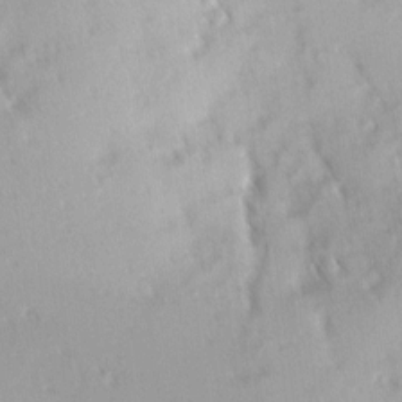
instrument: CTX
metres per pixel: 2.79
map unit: Ave
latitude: 9.8206
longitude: -103.0647
